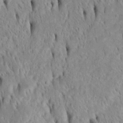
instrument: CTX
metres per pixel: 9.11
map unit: Htu
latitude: -4.8219
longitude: 151.3887
